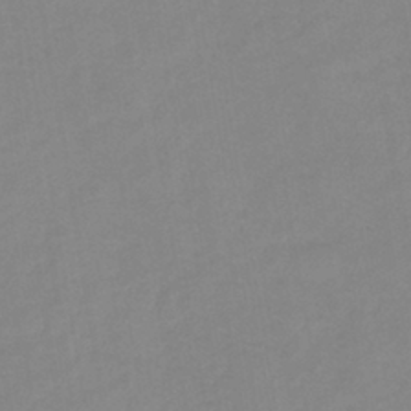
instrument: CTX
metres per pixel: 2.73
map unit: lHb
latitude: -40.0094
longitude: 74.4062
